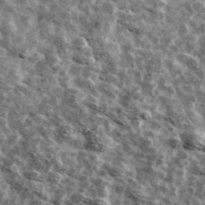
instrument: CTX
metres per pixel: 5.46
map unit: Ave
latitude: 42.0255
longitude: -107.7261
